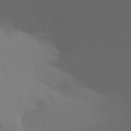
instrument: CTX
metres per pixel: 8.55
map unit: Aa
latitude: 28.1955
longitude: -136.5546
